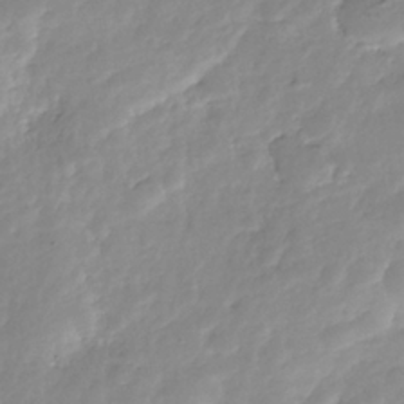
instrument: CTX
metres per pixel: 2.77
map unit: Nhe
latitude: -36.8030
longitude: -178.5168
